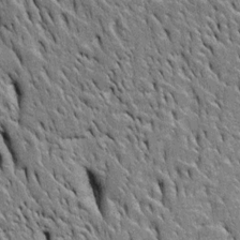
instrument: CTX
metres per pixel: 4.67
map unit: Htu
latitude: -3.8800
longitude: 151.1620
